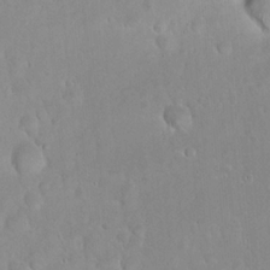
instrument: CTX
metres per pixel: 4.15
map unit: eHh
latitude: 22.5357
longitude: -58.2334
